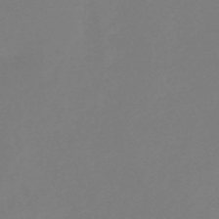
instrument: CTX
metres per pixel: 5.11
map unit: HNb
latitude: -44.5763
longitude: -45.3859
